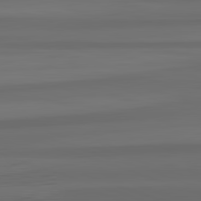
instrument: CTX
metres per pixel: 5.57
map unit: lApd
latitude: 82.7435
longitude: -179.3671
